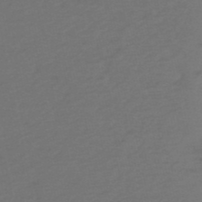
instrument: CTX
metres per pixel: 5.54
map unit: eHh
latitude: -51.7666
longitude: -24.9324
